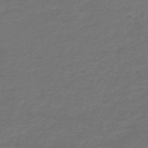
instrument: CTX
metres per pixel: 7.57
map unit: HNb
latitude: -47.1242
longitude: 55.7289
